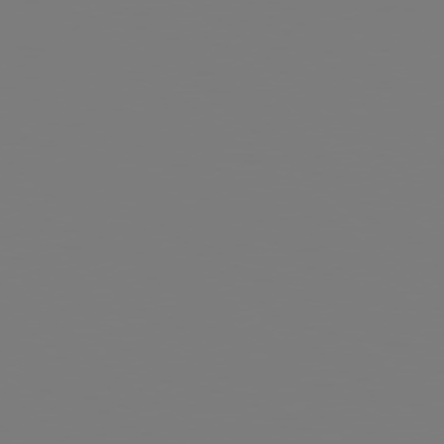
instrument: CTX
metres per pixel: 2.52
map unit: Hpe
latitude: 78.2334
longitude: 177.9178
